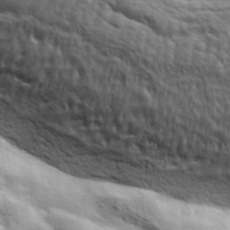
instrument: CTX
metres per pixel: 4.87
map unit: eHh
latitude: 37.1403
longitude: -81.8961
